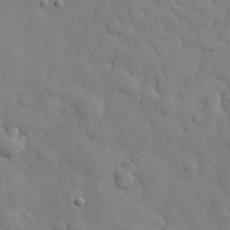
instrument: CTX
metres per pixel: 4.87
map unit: eHh
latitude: 27.1403
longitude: -75.6127
